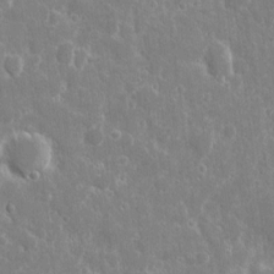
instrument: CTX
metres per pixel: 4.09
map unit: eHh
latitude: 8.2334
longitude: -70.1767
